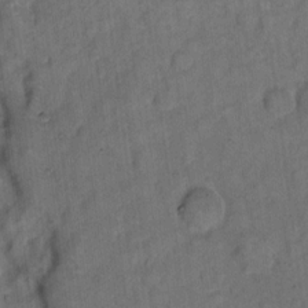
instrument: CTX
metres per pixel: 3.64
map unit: eHh
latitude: 14.2901
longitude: -65.2159
